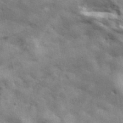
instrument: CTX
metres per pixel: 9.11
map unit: ANa
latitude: 42.1767
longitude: 17.1620
